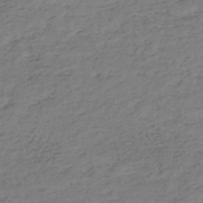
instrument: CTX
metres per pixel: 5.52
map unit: HNhu
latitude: -46.5573
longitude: 30.2739
